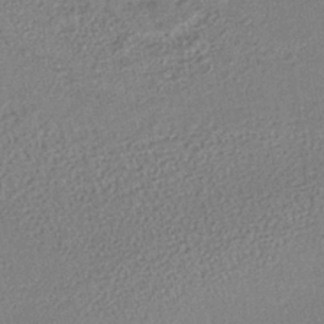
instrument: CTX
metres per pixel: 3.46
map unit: lHb
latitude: -40.2928
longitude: 70.9542
